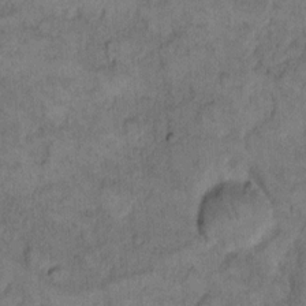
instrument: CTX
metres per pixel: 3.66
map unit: eHh
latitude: 13.2915
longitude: -65.0269
